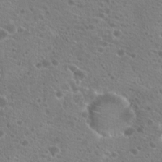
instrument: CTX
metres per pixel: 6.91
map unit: Hto
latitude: 21.0459
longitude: -41.0269
